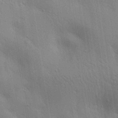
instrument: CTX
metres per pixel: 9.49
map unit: lAa
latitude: 20.1011
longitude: -139.1970
